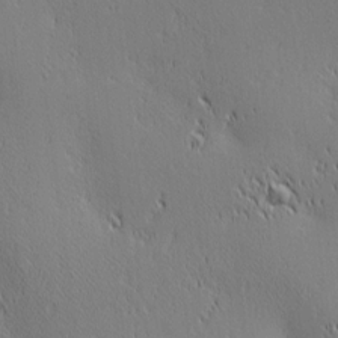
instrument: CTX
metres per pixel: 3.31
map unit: lAa
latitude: 2.8758
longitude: -117.6316
